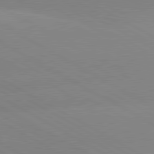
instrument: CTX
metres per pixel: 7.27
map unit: lApd
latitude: 80.6490
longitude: -152.9703
